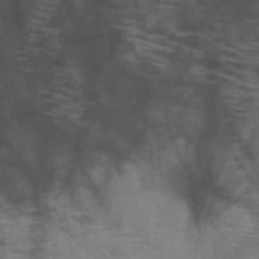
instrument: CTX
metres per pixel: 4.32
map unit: HNb
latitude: -46.1983
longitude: -45.3481
